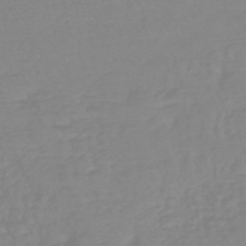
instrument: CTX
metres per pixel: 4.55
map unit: eHb
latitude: -45.2754
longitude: 82.3117
